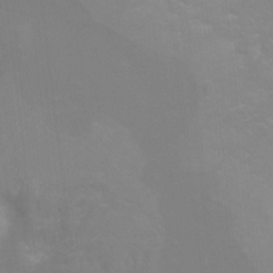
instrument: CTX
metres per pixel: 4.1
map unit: Hto
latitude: -6.3495
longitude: -49.4237
